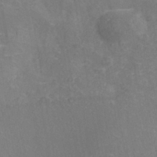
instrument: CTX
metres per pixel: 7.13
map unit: ANa
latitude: -38.8975
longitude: 96.1228
